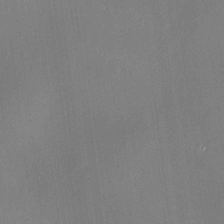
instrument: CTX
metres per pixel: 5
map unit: HNhu
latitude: 9.8206
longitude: 11.1809
